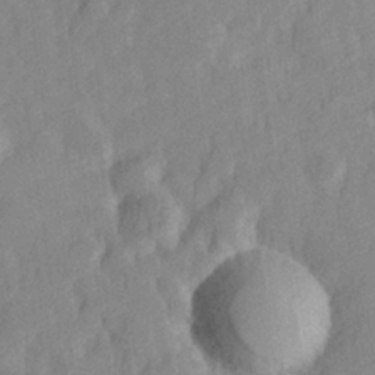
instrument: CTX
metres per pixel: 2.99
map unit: Hve
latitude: 25.2348
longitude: 143.8989
